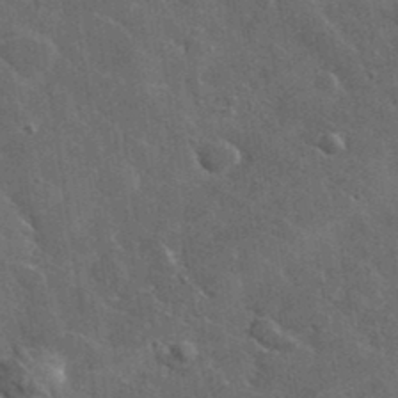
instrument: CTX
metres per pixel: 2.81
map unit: lHvf
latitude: 37.0270
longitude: -90.4979
